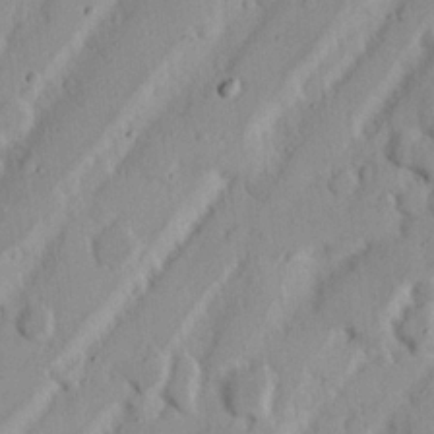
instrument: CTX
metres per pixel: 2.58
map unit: Nhu
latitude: 18.0822
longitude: -73.4238
